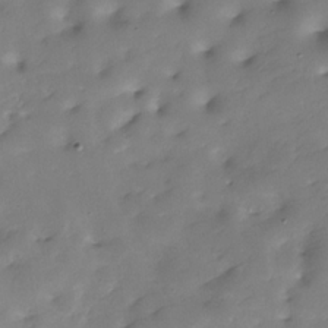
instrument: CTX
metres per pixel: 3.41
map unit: Hve
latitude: -30.3306
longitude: 90.3307
